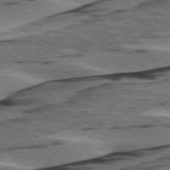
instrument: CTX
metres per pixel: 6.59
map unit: lApd
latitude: 75.9717
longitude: -78.1578
